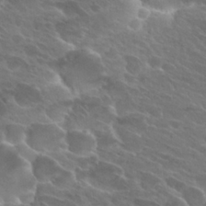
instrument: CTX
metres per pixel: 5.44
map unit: Hto
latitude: 25.9906
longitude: -40.0255
